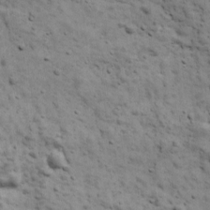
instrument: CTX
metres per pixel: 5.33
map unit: Ave
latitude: 17.1592
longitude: -134.1577
